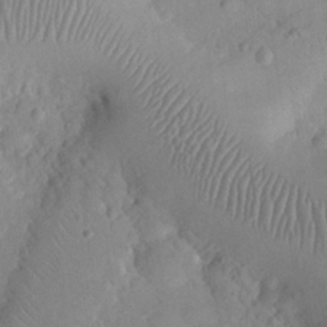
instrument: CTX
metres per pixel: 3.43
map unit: eHh
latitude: 25.0836
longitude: -66.1766
